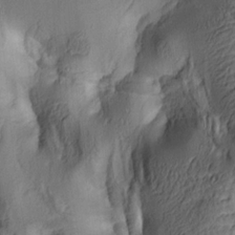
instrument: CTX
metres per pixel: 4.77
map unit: lAa
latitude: 4.7813
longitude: -112.6301
